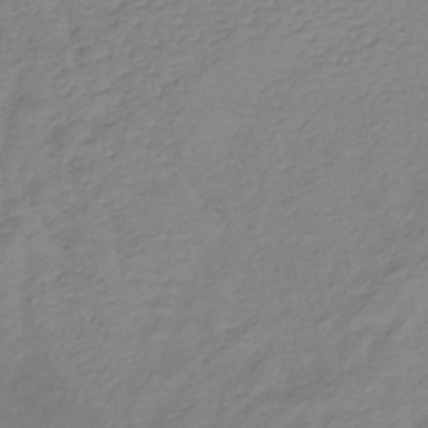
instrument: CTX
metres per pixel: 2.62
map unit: lHb
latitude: -35.4643
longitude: 72.4440
